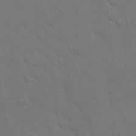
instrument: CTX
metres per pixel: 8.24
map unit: eHh
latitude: 18.1200
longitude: -63.1781
